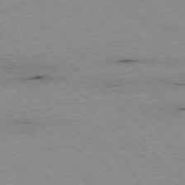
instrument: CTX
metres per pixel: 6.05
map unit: Ap
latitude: -77.5966
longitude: -86.1389
